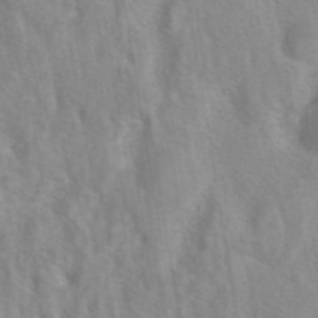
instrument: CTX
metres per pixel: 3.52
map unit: eAb
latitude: 41.1214
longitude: 106.4062
